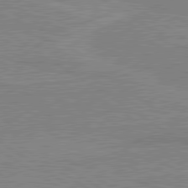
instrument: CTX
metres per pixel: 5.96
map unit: lApd
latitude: 80.3845
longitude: 123.8612
